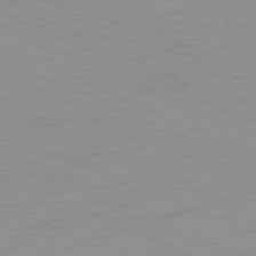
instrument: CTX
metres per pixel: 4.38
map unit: Ap
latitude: -78.4818
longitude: -72.2901
